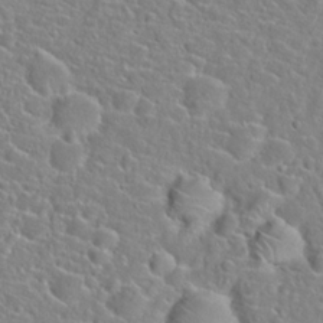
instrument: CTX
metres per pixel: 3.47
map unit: Hto
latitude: 21.8017
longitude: -45.0269
